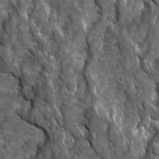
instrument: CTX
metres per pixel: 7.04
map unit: Ave
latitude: 16.1011
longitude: -132.8947
